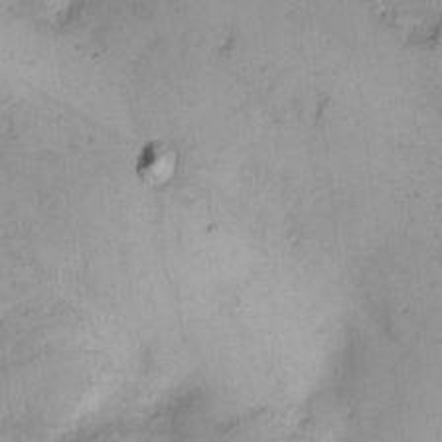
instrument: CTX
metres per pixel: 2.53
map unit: Nhe
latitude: -1.4455
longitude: -59.2726
